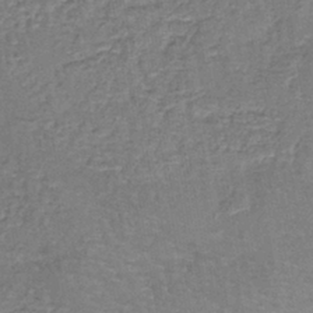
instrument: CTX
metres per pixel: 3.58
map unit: lHb
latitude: -39.0864
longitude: 61.3888
